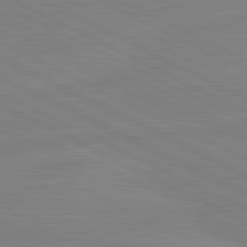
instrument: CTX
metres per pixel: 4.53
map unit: lApd
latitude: 81.3859
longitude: -176.8758
